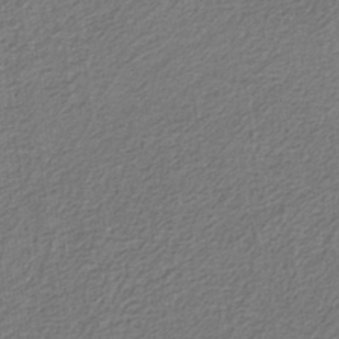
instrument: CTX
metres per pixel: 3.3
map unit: HNb
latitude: -35.3510
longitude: 57.5588
